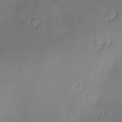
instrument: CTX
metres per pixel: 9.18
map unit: Hve
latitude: -9.1809
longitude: 175.3320
